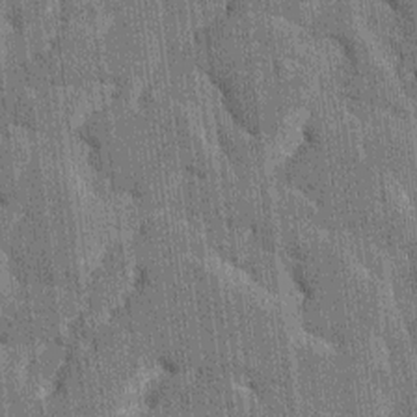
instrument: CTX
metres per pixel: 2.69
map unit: HNhu
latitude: 6.2711
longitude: -5.7827
